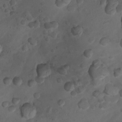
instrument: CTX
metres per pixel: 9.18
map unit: Nhu
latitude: 6.5168
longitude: -22.3845
